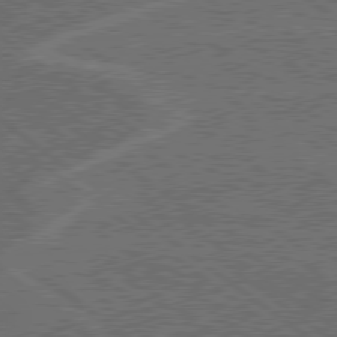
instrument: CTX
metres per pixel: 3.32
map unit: Hpe
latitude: 78.7247
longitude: -161.2915
